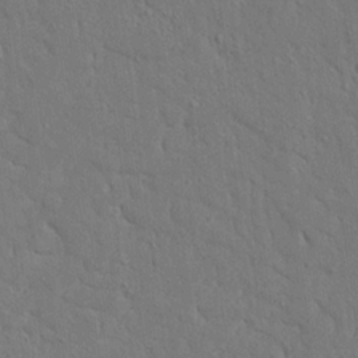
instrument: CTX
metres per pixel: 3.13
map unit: Ave
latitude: 17.3482
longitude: -141.0647
